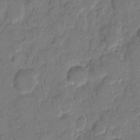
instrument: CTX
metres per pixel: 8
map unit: eHh
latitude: 9.7450
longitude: -64.1200
